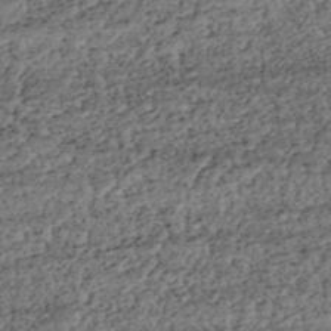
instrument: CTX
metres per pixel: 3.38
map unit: HNhu
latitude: -43.8233
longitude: 107.8801
